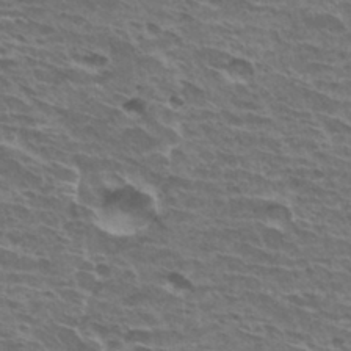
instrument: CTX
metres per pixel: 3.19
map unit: Hto
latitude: 31.1026
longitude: -41.3670
